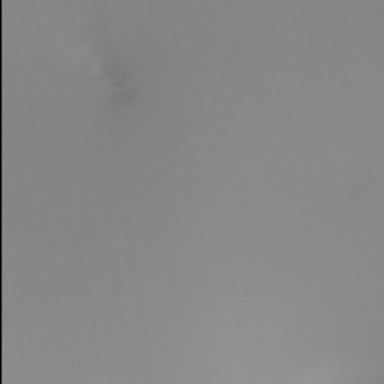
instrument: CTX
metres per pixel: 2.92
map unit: Hto
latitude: -8.4629
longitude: -49.9906
